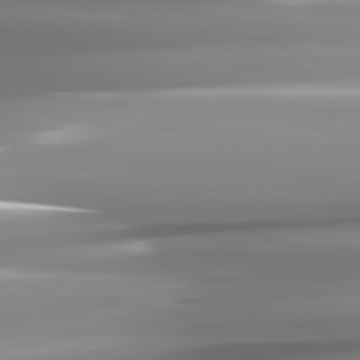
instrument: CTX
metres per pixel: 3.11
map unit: lApd
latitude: 81.7072
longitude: -143.1970
